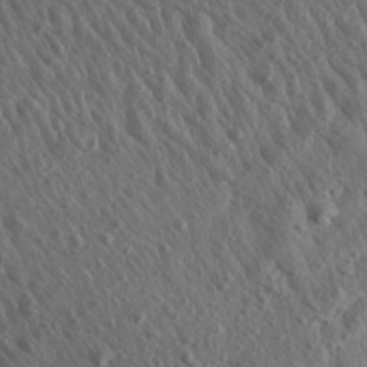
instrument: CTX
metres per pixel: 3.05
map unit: Aa
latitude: 26.8947
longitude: -141.1592
